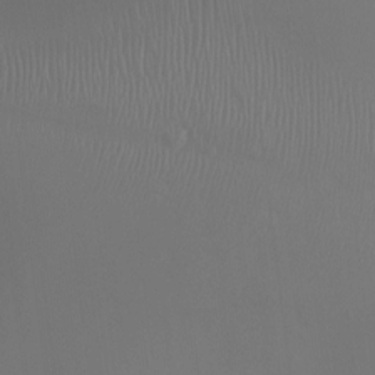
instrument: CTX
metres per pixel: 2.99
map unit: Ht
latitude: -2.7274
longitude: -16.7813
